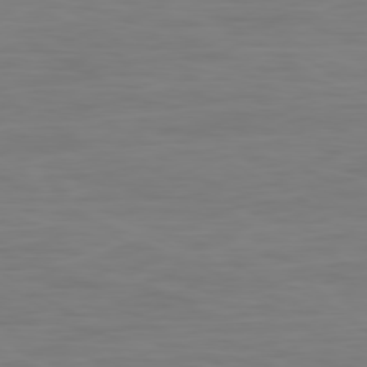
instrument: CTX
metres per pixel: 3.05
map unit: Ap
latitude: -79.4265
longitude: -78.2901
